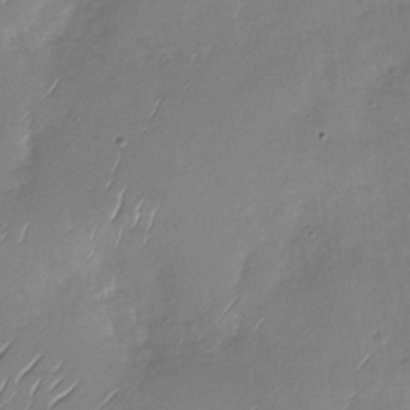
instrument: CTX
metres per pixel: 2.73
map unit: Nhu
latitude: -29.3132
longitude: -59.8961
